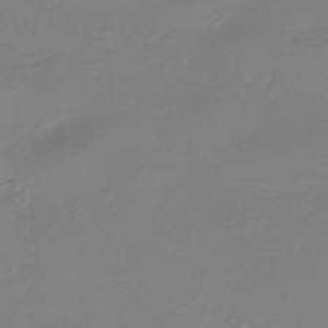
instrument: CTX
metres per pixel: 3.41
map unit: HNhu
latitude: -44.0094
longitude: 96.0472
